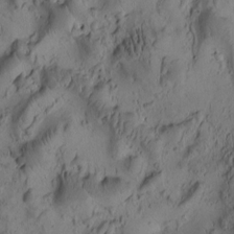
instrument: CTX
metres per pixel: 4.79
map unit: eHh
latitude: -0.6330
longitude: 15.5777
